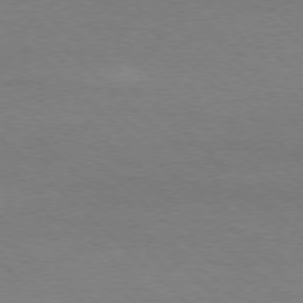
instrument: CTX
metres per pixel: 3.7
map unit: Ap
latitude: -77.7100
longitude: -86.4412
